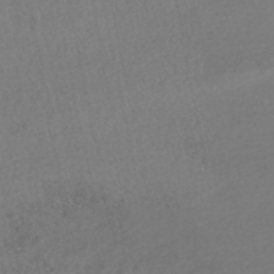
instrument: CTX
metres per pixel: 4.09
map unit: HNhu
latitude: -47.8233
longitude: 98.3495
